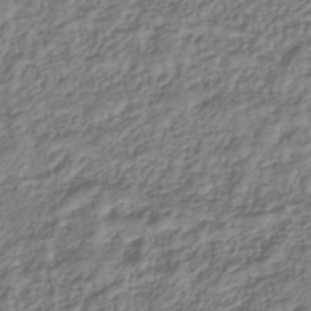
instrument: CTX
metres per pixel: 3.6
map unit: lHb
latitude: -39.5777
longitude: 71.4455
